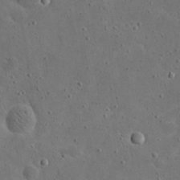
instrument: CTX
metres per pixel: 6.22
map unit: eHh
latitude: 20.9892
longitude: -65.6127
